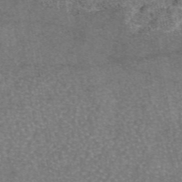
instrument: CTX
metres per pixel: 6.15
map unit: eAb
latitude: 47.1215
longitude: 106.5007
